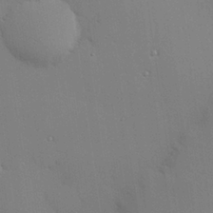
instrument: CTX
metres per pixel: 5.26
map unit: Hve
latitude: 26.0822
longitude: -90.5546
